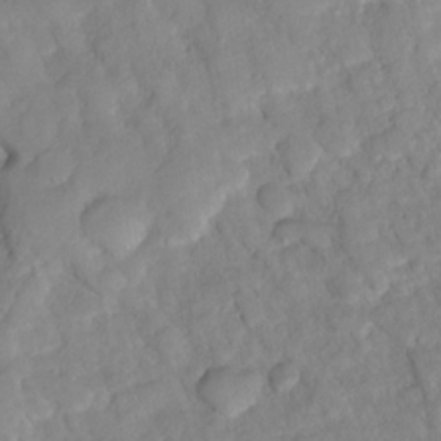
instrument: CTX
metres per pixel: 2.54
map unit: HNhu
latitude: -23.8423
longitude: 49.4266
